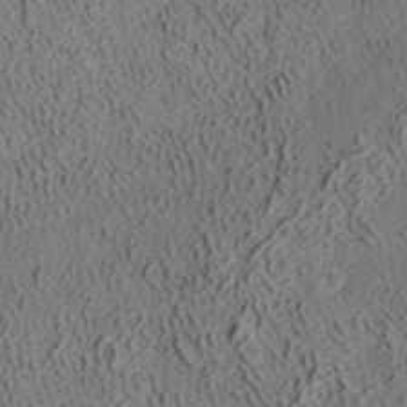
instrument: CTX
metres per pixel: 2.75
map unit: ANa
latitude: 39.1403
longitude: 22.1984
